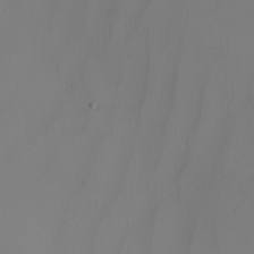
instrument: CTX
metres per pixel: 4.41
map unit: Nhu
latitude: -7.7855
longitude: -95.0081
